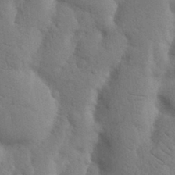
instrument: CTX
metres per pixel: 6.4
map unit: Nhu
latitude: 19.1592
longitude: -76.0255
